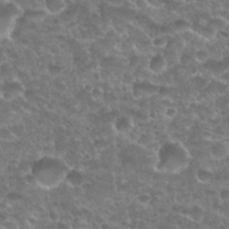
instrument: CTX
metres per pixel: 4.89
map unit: Nhu
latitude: 27.4993
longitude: -52.5546
